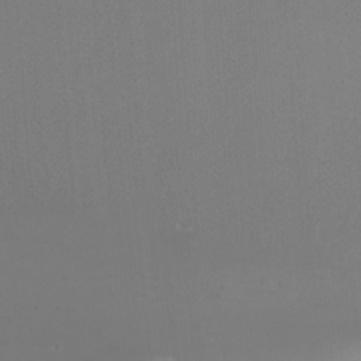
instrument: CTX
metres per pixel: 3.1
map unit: Aa
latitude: -7.5210
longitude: -78.8380
